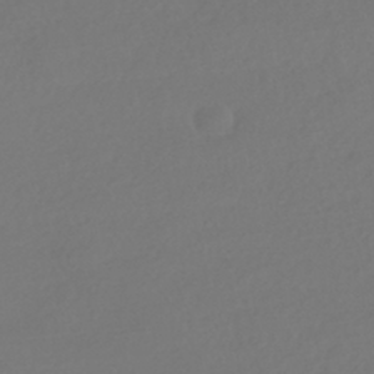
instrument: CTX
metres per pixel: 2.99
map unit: HNhu
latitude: -42.1038
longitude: 93.4832
